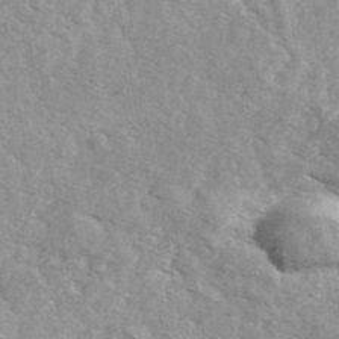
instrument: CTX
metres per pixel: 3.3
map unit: ANa
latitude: 44.1011
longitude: 47.0486
